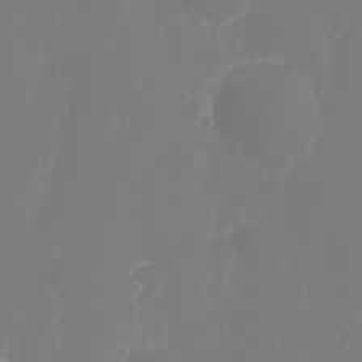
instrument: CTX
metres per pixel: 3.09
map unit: Nhu
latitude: 25.8961
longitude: -62.7624
